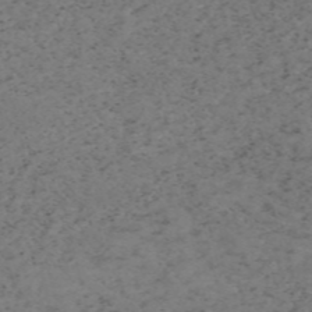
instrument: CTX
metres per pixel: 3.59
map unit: HNb
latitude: -55.4077
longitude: -47.2915
